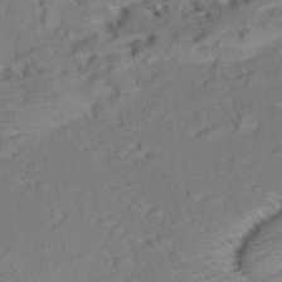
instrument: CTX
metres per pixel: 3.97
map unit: Aa
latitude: 9.4993
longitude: -139.8772
